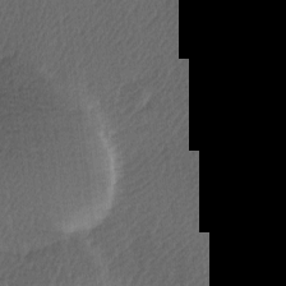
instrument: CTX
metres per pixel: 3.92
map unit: Ave
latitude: 9.3860
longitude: -106.5735
